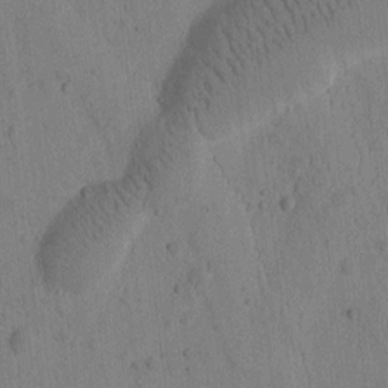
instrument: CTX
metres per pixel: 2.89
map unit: Htu
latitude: -2.9541
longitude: 172.7652
